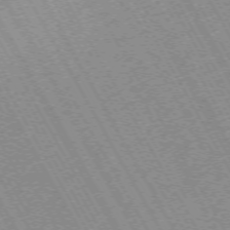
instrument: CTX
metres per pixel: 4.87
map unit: Hpe
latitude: -72.1228
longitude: 11.5399
